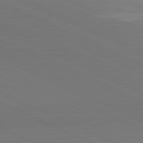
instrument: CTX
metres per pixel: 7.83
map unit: lApd
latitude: 81.3293
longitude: 144.4440
